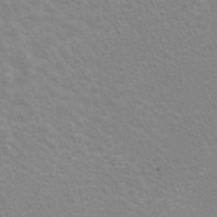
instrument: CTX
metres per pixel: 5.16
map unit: Hto
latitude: 7.0080
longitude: -31.0648
